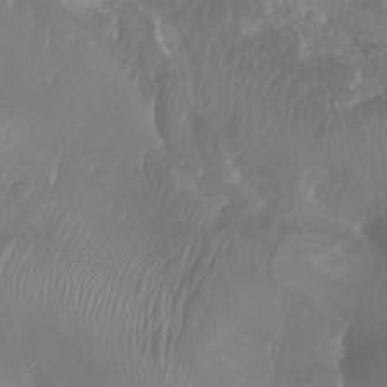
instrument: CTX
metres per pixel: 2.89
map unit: Aa
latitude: -8.2361
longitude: -78.7058
